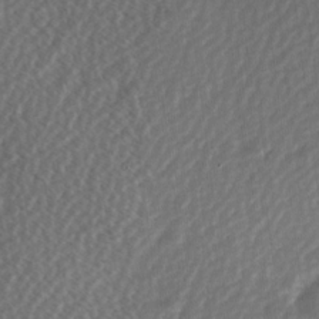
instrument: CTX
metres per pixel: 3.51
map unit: Hve
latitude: 1.7638
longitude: -123.6316
